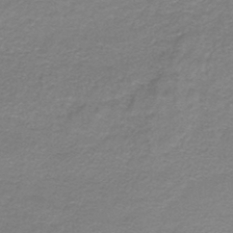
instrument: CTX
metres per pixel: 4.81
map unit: HNb
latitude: -44.7085
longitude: 52.7463
